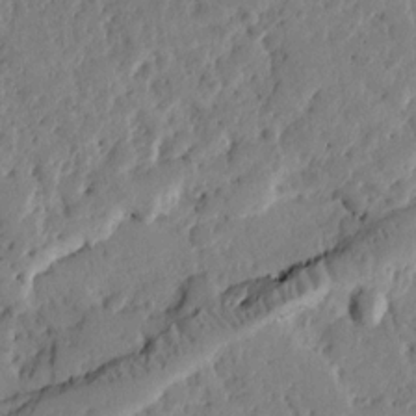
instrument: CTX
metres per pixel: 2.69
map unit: Ht
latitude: 10.6302
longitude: -77.7449
